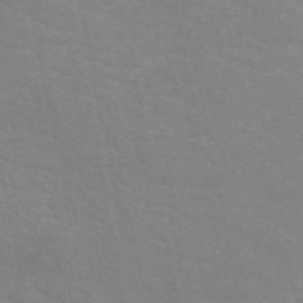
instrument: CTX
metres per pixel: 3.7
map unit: eAb
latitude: 50.8569
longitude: 111.6155
